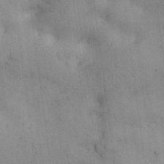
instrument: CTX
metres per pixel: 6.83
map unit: Nhu
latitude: 28.1767
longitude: -71.1403
